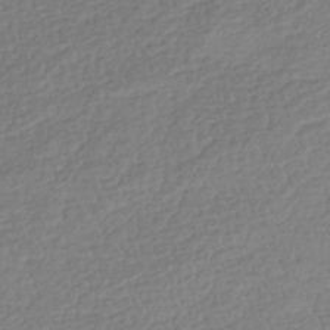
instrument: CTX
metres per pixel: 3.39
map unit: HNhu
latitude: -43.4454
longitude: 105.0486
